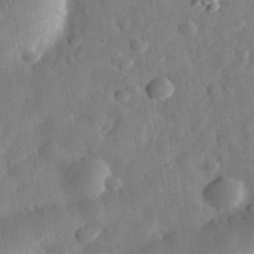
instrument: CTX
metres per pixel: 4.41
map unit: eHh
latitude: 30.8002
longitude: -75.4804
